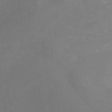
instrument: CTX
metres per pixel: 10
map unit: eHb
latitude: -30.7463
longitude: 64.1039
